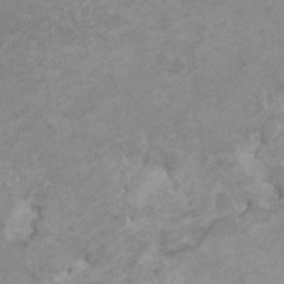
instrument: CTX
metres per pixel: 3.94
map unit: HNhu
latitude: 3.0080
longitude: -1.9528
